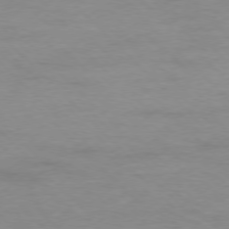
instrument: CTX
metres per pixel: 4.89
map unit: Ap
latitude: -77.7667
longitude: -82.9513
